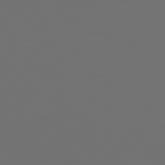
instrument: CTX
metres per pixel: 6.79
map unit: Hpe
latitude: 78.8569
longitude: 176.6519
